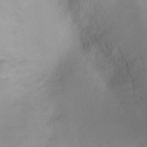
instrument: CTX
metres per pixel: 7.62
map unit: Ht
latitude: -8.4440
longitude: -34.4223
